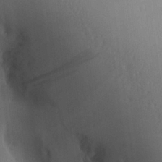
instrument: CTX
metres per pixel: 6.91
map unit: Aa
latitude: 25.4237
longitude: -137.0459
